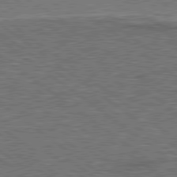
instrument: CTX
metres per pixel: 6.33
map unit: lApd
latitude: 79.3104
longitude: 173.9367
